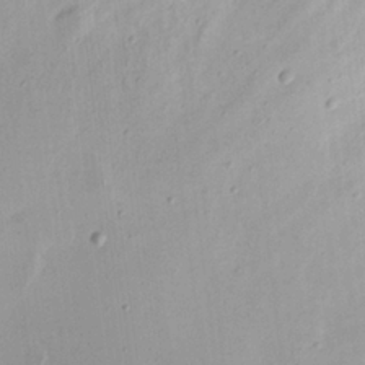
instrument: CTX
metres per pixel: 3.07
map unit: eHh
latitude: 16.7624
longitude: -73.8773
